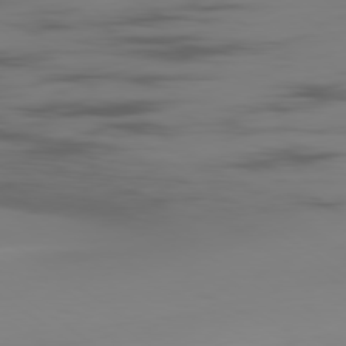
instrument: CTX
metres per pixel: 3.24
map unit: Ap
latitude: -80.0094
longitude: -59.7450
